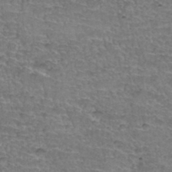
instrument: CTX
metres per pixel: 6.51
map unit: Hto
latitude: 35.6127
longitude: -45.0080
